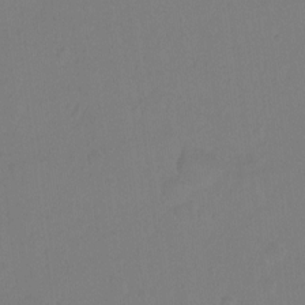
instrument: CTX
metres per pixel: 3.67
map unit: Hto
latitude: -10.9542
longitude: -37.5749
